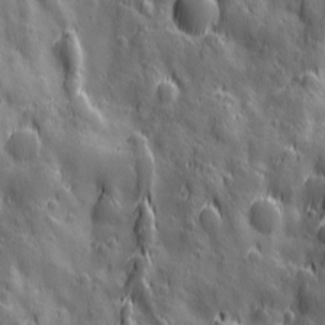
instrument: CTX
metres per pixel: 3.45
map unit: Ave
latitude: 12.8002
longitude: -104.7247
